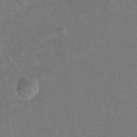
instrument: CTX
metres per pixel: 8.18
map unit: Hto
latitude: -13.9745
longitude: -42.0633
